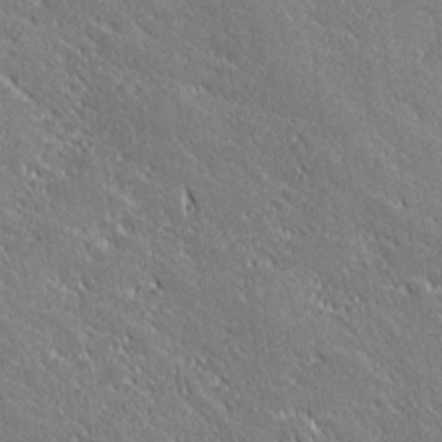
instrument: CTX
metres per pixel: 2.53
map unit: lHvf
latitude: 27.4049
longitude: 141.4265
